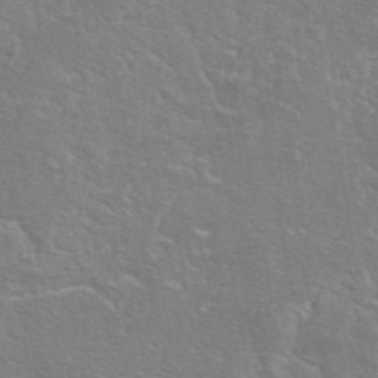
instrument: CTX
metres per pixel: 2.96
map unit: eAb
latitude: 46.1011
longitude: 106.4440
